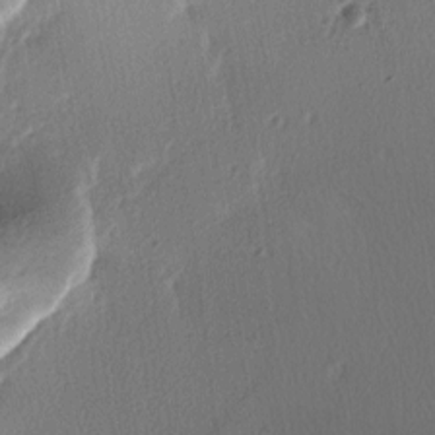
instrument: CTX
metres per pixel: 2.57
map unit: lAa
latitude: -6.2928
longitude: -123.7639
